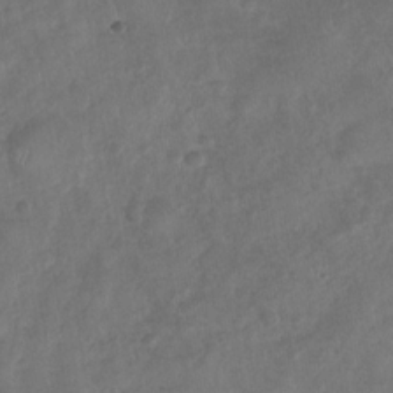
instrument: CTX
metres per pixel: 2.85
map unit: Nhu
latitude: -30.8219
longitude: -62.2712
